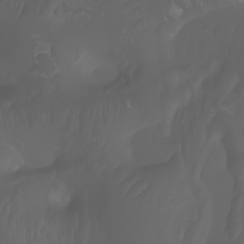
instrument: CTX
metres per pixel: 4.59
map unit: Nhu
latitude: -7.4832
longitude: -84.3278
